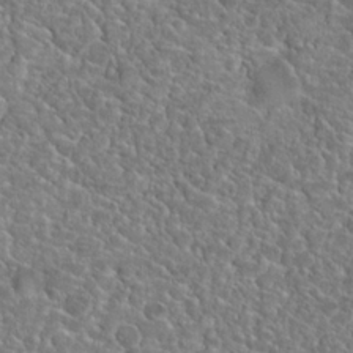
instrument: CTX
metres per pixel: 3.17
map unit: Hto
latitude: 19.5938
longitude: -36.9325
